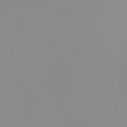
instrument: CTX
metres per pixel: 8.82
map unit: Nhu
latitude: -8.0661
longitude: -95.9339
